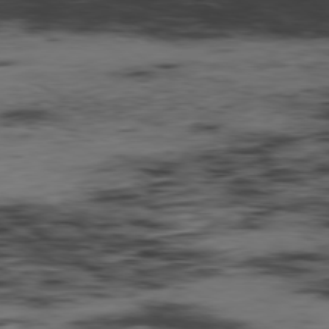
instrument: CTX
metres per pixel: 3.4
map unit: Hpe
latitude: -79.0864
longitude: 14.1984
